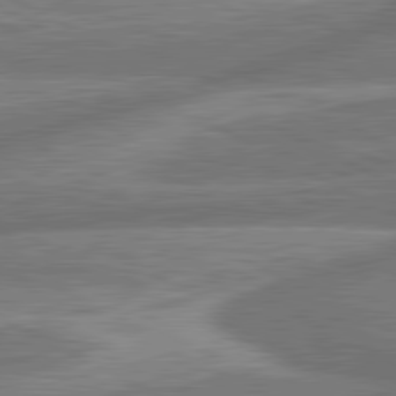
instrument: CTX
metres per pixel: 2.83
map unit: lApd
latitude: 81.1025
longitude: -166.8002
